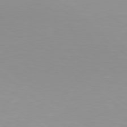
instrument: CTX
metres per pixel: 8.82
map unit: Hpe
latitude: 78.6869
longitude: -142.6680
